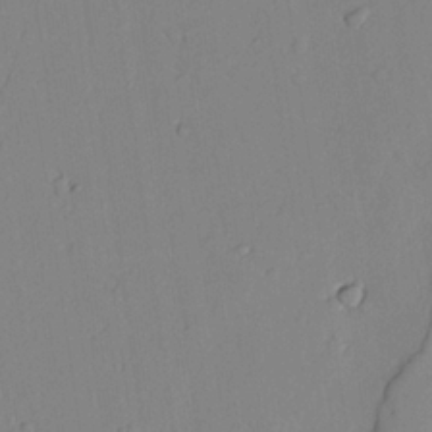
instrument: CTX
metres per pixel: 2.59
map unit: lAvf
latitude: 24.6490
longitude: -111.1025
